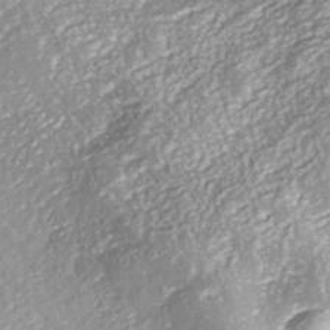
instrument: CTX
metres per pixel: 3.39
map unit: ANa
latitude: -41.2754
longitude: 104.9541
